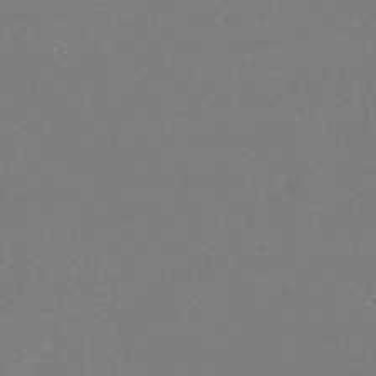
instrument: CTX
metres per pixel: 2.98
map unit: lHb
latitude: -48.8786
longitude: 82.6707
